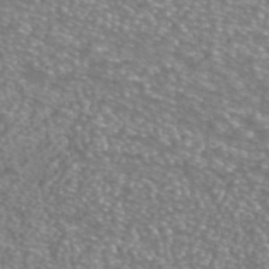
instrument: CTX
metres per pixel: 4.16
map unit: ANa
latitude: 42.1200
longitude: 25.7289
